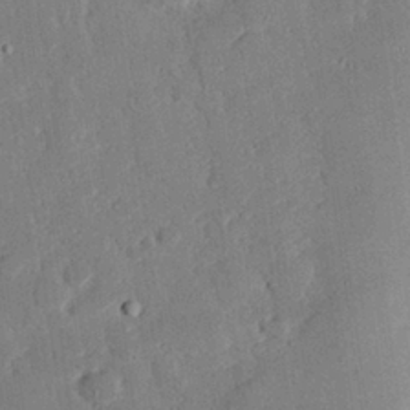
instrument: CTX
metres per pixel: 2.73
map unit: eHh
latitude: 28.7624
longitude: -80.9703
